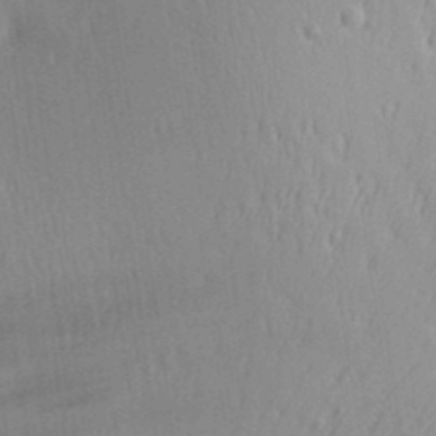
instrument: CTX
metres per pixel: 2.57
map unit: Aa
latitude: 29.0269
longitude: -138.4790
